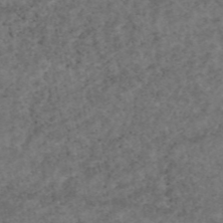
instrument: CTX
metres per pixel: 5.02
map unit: eAb
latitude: 45.2915
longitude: 115.2565
